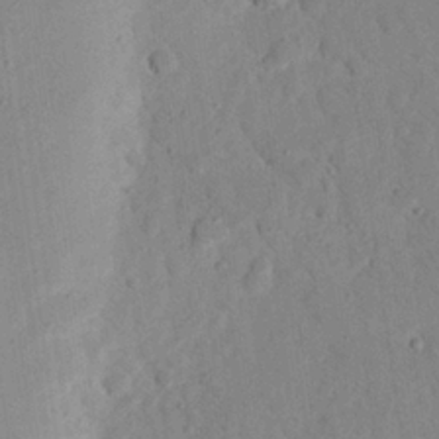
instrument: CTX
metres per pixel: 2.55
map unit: Nhu
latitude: 24.6490
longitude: -74.0633
